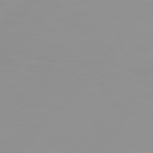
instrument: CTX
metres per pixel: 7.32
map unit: Hpe
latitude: 77.5938
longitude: -139.9906
